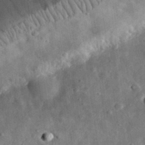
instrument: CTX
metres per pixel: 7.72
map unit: eHh
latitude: 31.9151
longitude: -75.4993
